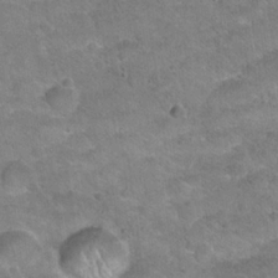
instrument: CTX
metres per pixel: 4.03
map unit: Hto
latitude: 21.1214
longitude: -49.3671
